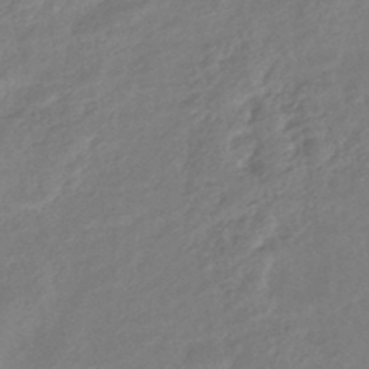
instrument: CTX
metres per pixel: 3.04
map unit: eHb
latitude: -43.1431
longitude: 84.5951
